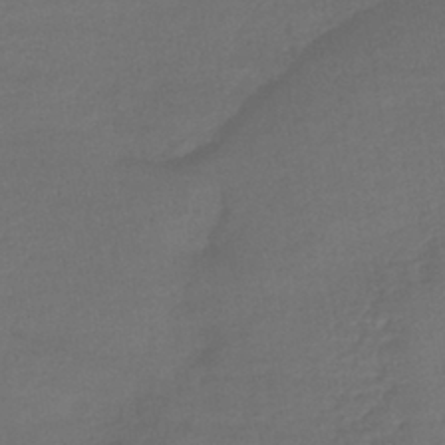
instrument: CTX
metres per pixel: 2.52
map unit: lHb
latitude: -41.4832
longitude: 69.2942
